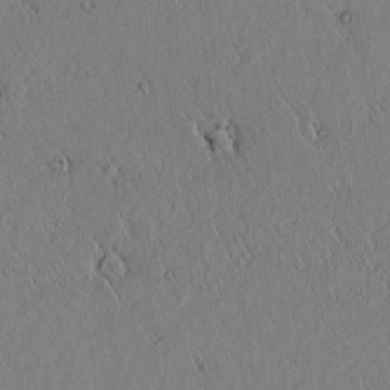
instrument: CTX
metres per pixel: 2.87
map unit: lAvf
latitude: 5.2915
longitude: 159.2942
